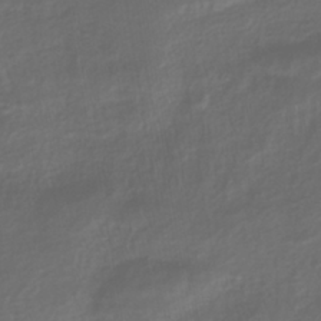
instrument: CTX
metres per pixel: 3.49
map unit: lHb
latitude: -38.7463
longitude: 71.1809
